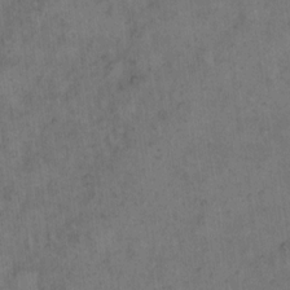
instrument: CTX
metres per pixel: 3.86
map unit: eHh
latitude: 11.0081
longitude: -62.4223
